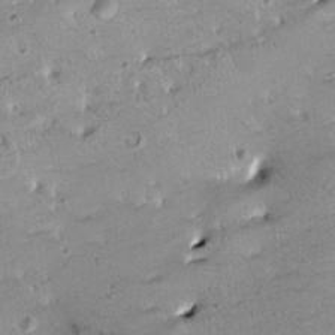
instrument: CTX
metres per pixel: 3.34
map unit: HNhu
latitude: 6.4601
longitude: 14.4251
